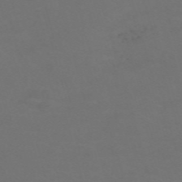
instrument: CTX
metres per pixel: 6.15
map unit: Nve
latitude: -59.7288
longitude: 60.6141
